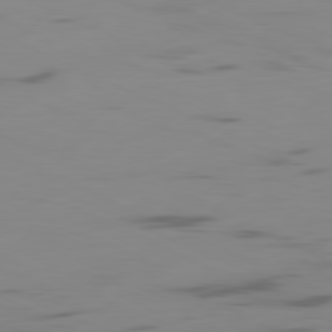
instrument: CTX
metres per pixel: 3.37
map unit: Ap
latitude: -81.1431
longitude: -61.3104
